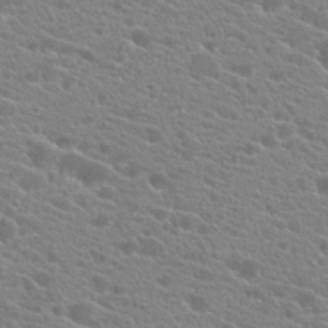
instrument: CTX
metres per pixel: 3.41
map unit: Hto
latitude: 21.6694
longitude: -39.1592
